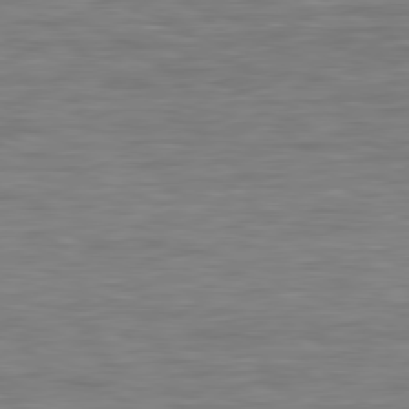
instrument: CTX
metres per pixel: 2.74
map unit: lApd
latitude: 78.9514
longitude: -116.3467
